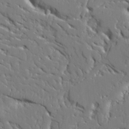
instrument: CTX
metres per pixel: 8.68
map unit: Ave
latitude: 23.5560
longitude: -129.7261
